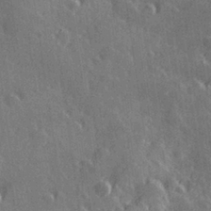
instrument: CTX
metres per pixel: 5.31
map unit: Hve
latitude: 27.8395
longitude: 145.5777
